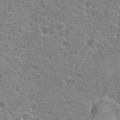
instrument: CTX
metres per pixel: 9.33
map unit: Hto
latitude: 18.4790
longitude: -41.5749
